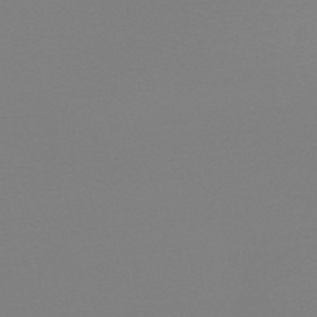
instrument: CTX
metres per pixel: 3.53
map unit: lHb
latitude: -44.7841
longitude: 63.7477
